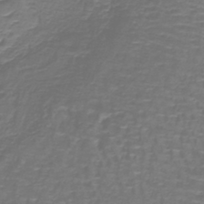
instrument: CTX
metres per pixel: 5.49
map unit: lHb
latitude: -40.9919
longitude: 58.4440
